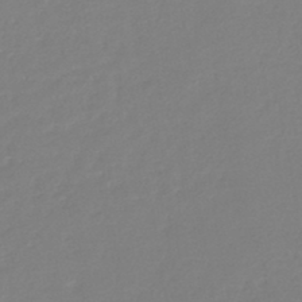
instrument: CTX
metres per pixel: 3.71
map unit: lHb
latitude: -44.4818
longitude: 67.9745
